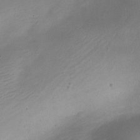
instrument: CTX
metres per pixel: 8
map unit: Nhe
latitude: -19.1998
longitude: 145.3132
